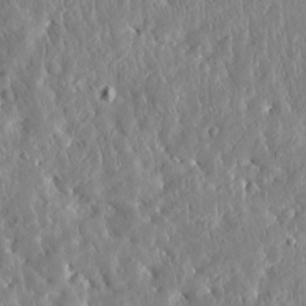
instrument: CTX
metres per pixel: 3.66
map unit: Htu
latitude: -5.2942
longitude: 173.5966
